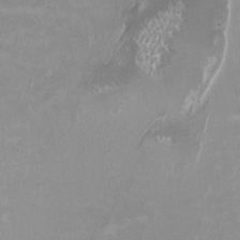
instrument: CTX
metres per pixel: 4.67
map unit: HNhu
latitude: -0.0472
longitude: -4.3845
